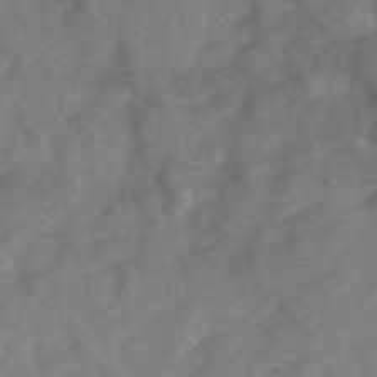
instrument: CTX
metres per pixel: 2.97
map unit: Ave
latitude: 1.2159
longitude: -111.6316
